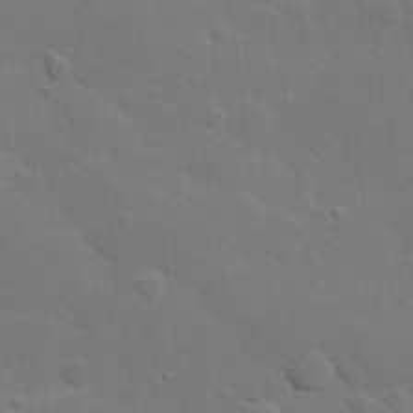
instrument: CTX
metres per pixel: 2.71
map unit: Hve
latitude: 24.7624
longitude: 150.4629
